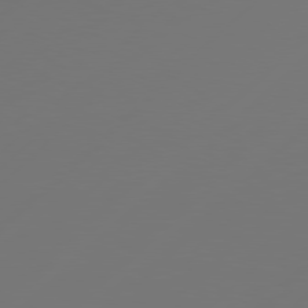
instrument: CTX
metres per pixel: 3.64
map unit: Hpe
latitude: 78.3468
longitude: 172.9164
